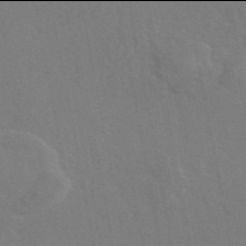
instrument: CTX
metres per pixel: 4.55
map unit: eAb
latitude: 45.9906
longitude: 112.5007
